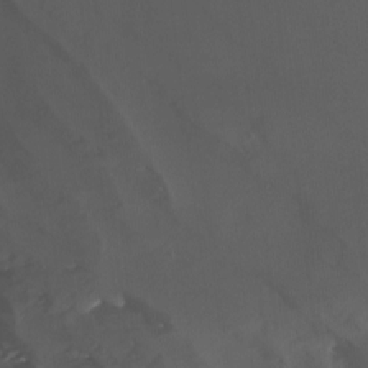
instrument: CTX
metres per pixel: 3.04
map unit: Nhu
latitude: -14.1795
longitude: -52.6680
